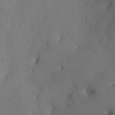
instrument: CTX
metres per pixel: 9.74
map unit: Nve
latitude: -8.1039
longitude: 174.9352
